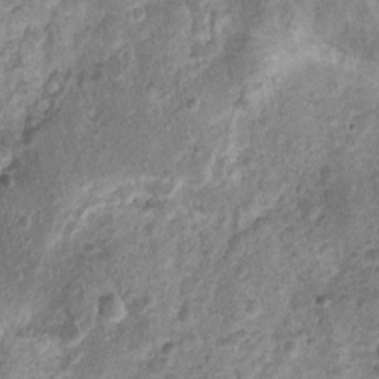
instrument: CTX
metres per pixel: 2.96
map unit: Nhu
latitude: 2.7246
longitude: -16.1577
